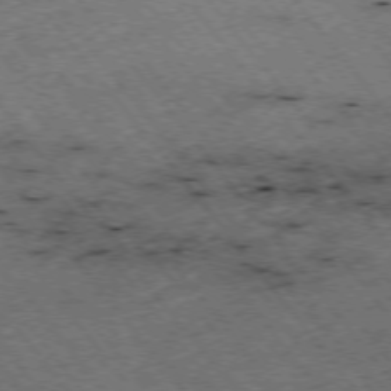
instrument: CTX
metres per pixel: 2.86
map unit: Hpe
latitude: -75.5966
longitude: -18.5734
